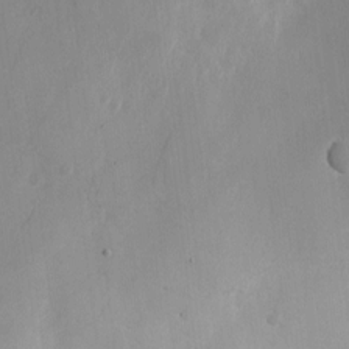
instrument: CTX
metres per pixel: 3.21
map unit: Htu
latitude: -5.3131
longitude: 174.3495
